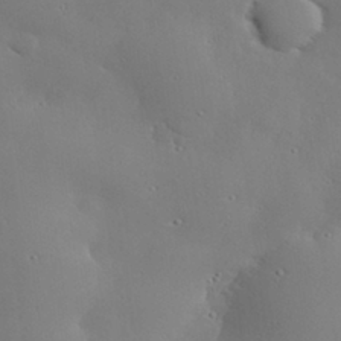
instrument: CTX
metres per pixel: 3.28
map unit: eHh
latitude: 29.9906
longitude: -82.3845
